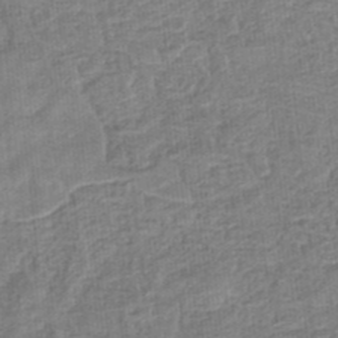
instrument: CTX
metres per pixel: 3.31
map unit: eHb
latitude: -35.8422
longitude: 79.5966
